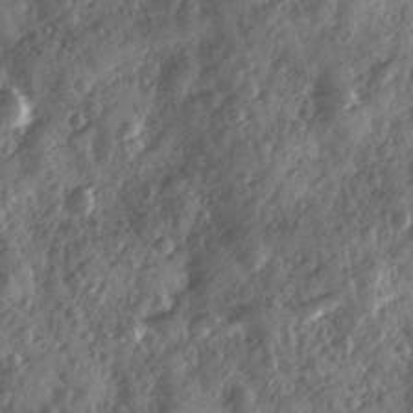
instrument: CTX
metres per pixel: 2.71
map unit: Ave
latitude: 11.5182
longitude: -103.1781
